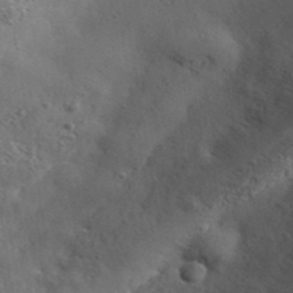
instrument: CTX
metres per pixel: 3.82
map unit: lHvf
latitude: 37.2537
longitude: -87.4804
